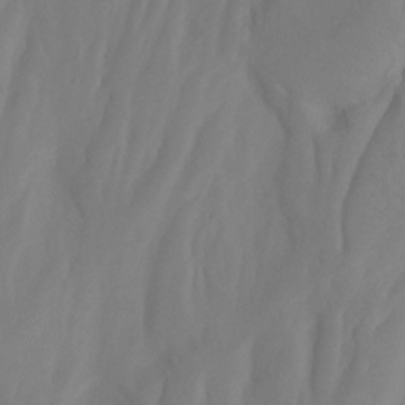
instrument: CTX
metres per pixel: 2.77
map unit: Ht
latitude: -4.4818
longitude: -61.4237
